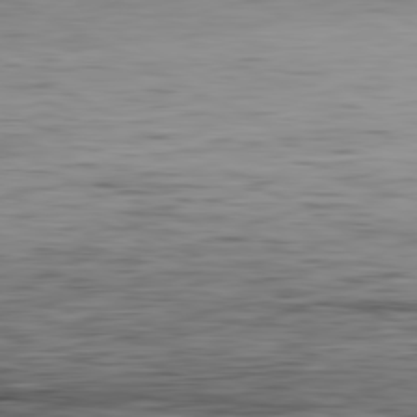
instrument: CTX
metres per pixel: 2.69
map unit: Hpe
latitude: -81.3699
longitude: 16.1417
